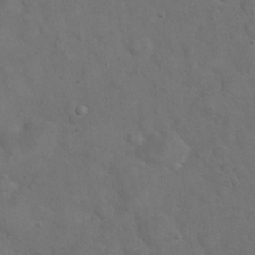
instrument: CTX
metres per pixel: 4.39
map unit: eHh
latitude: 21.1592
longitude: -59.4993
